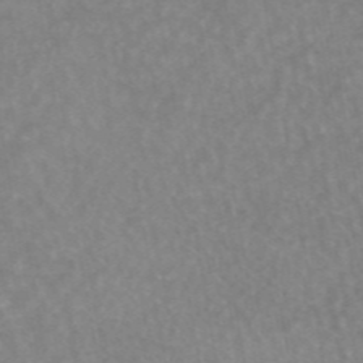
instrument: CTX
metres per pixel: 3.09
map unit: eAb
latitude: 45.2348
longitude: 122.1039
